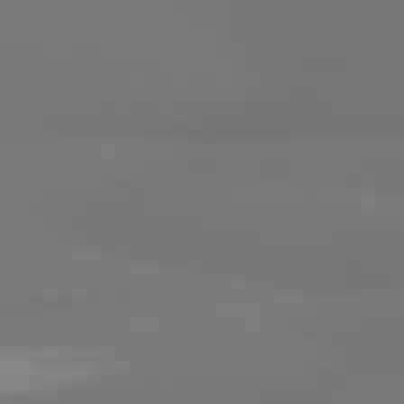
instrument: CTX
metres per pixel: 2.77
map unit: lApd
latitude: 81.0458
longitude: -164.8380
